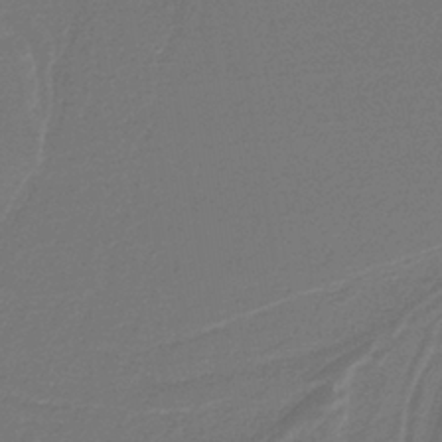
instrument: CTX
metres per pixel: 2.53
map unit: lHb
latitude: -38.7274
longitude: 55.5210
